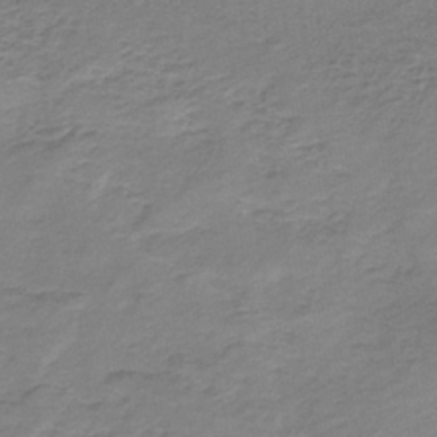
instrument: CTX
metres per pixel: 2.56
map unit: lHb
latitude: -37.6532
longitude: 60.6330
